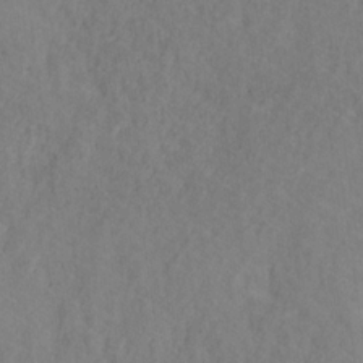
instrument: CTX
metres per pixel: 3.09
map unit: HNhu
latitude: -28.9353
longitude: 73.3509
